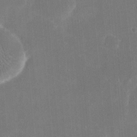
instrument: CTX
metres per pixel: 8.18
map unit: eHh
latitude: 20.4034
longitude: -67.8772
